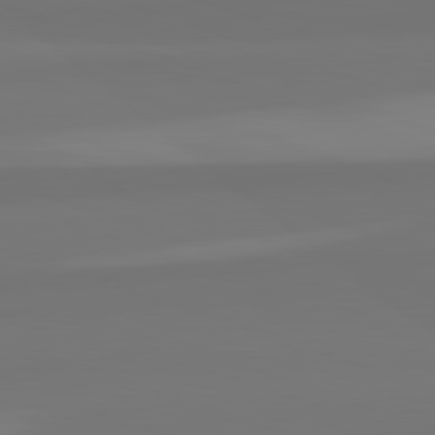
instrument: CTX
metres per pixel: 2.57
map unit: lApd
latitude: 82.6112
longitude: 158.7652
